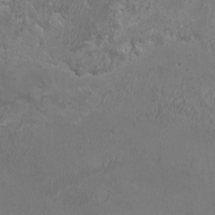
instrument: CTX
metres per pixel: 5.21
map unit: HNhu
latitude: 3.0836
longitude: -2.5357
